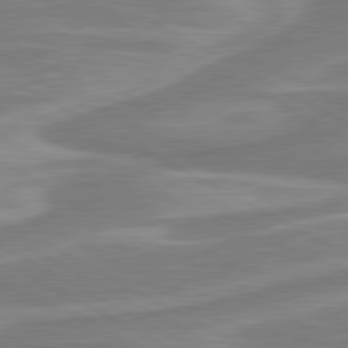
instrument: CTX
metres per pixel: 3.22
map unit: lApd
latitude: 80.5735
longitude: -173.5938
